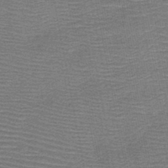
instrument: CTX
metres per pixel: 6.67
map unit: HNb
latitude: -48.8408
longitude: -45.3292
